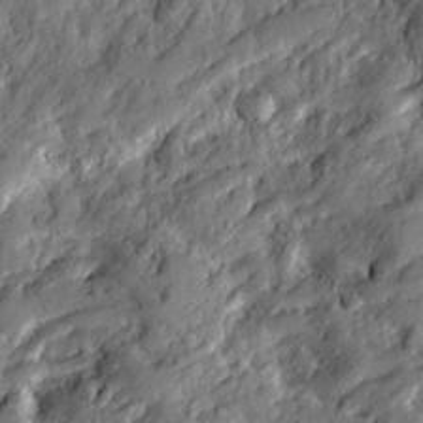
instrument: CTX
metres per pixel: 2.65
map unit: Ave
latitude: 20.1389
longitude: -129.6505
